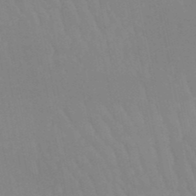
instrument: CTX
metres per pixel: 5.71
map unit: eHb
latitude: -49.9556
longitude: 69.0108
